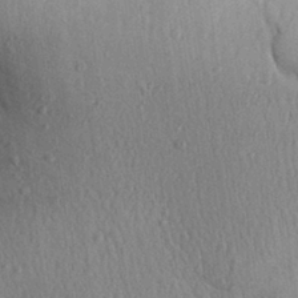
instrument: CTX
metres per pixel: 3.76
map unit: Aa
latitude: 30.6302
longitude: -146.8569
